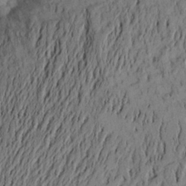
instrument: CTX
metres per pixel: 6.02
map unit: Aa
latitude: 22.7624
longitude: -147.0270
